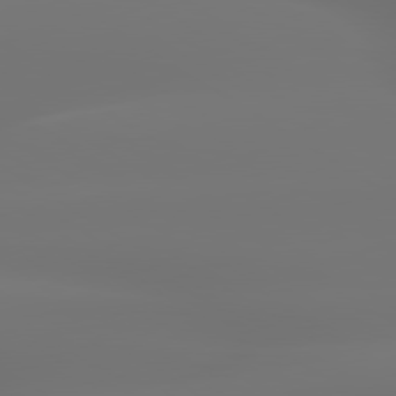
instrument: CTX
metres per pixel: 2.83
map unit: lApd
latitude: 79.7072
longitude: -137.7639
